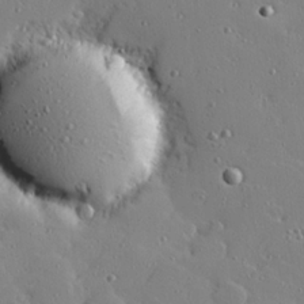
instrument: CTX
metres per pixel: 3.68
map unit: Hve
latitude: 26.2712
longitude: -92.8947
